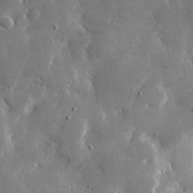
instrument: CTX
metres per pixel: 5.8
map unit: lHvf
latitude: 30.5168
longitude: -93.6882
